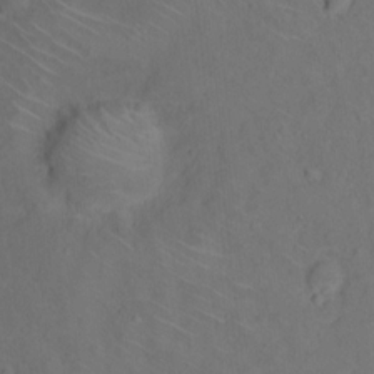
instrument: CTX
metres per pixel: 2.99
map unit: Nhu
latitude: 14.0444
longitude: -36.3279
